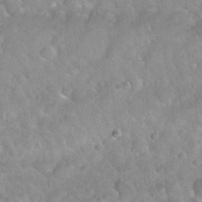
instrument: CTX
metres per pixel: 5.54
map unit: Nhu
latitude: 29.8394
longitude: -54.1389
